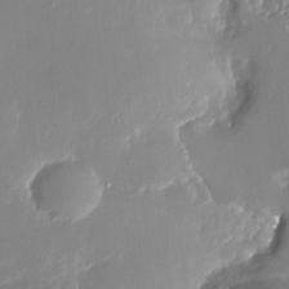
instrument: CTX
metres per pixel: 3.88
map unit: Nhu
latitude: -28.9353
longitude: -76.9324
